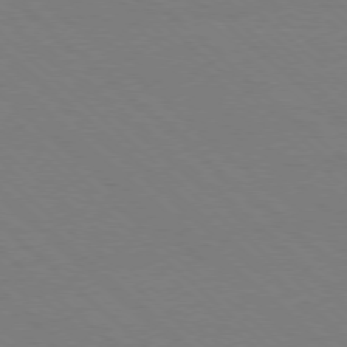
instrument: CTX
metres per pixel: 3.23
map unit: Ap
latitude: -78.1416
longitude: -84.7624
